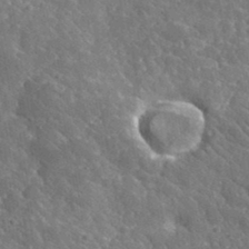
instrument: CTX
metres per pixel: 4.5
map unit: lHvf
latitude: 36.8947
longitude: -88.2334
